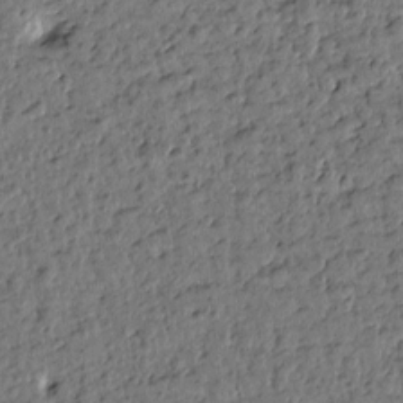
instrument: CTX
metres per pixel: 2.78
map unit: Htu
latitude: 0.4034
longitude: -179.0837
